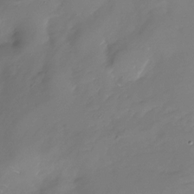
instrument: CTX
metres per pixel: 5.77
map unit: Nhu
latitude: -29.1242
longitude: -79.8206
